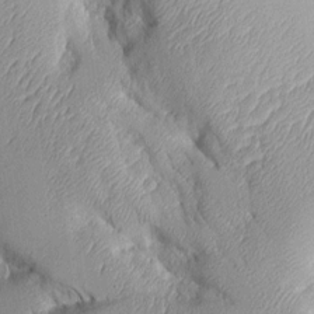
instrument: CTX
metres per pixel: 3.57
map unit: Aa
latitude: 9.8583
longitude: -127.4804
